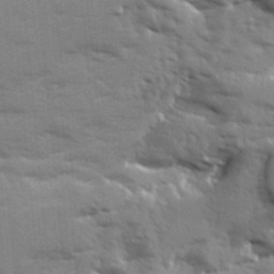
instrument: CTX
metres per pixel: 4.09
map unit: Ave
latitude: 12.3845
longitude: -102.0822
